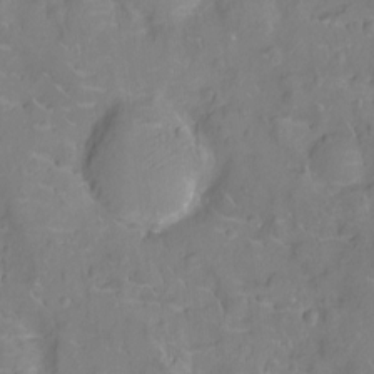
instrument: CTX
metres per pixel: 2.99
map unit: Ht
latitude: -10.2928
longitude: -23.3104
